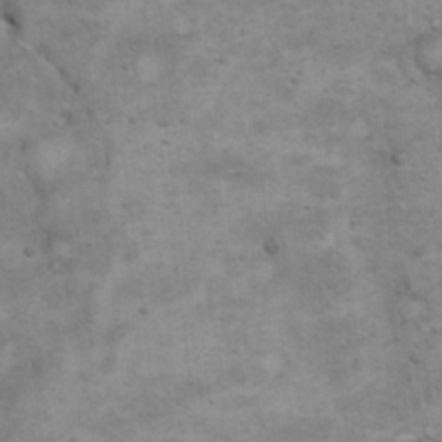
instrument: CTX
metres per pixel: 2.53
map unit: eHh
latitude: 20.3845
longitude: -59.5371
